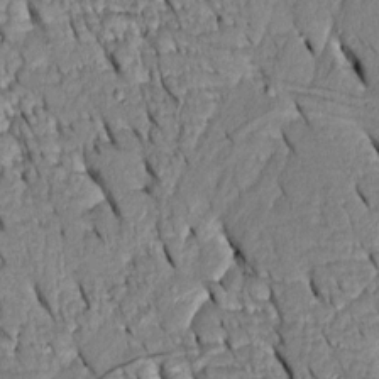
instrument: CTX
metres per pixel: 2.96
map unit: Htu
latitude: -0.5007
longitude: 150.4629
